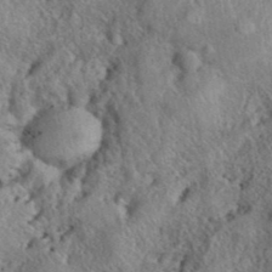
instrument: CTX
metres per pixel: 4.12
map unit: eHh
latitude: 40.1955
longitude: -56.1766
